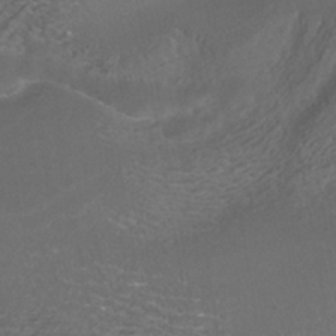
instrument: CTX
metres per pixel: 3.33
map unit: HNhu
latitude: -41.0864
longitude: 100.9352
